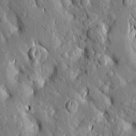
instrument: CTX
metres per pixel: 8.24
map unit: Aa
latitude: 19.8394
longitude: -150.0444
